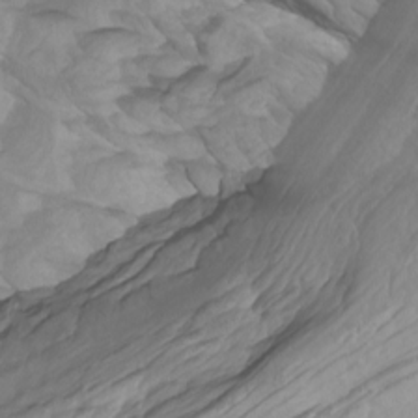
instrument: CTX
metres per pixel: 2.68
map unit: Htu
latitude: -5.6722
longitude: -75.9150
